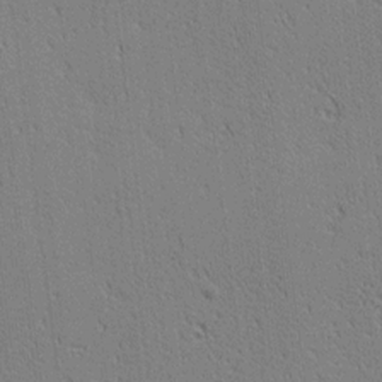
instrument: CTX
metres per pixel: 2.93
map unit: lAa
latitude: 12.4601
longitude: -107.6505
